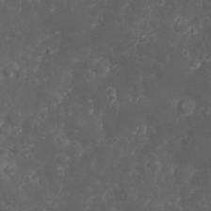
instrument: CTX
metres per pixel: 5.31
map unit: Nhu
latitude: 23.8394
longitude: -59.7261
